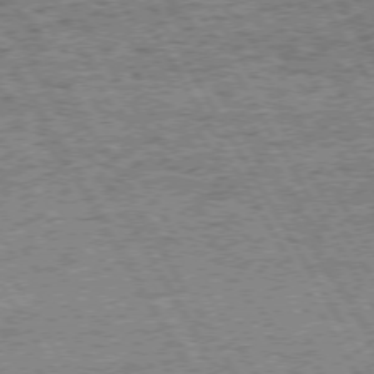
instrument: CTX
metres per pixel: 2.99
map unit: Hpe
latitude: 72.6491
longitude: -127.5749
